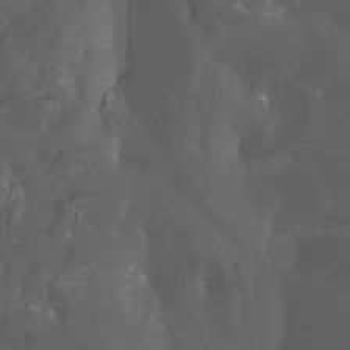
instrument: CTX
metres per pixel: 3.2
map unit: Ht
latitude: -3.8044
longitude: -61.7071
